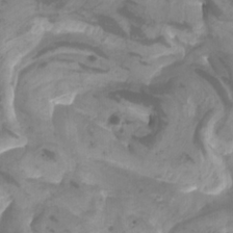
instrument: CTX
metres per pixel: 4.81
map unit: Htu
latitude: -6.3306
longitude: -76.0822
